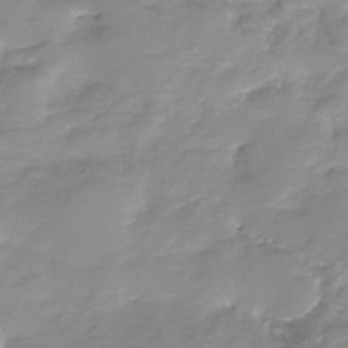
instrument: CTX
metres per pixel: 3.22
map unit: Nhe
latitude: -32.2173
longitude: -92.7813
